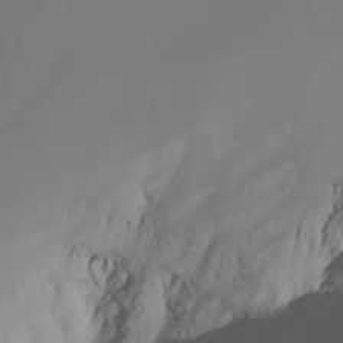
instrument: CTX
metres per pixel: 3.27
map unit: Nhu
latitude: -5.1431
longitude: -93.8394
